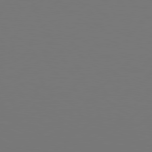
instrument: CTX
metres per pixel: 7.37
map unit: Hpe
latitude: 77.1214
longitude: -130.9325
